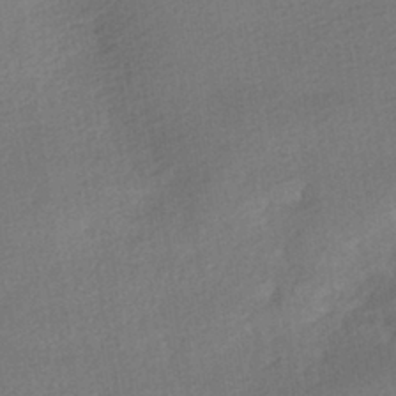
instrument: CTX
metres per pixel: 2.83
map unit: HNhu
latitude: -41.3887
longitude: 96.1417
